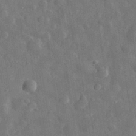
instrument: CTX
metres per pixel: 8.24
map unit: eHh
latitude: 32.2523
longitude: -77.7827
